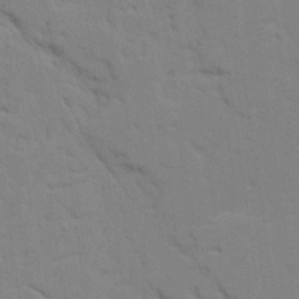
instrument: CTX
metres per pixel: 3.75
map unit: Ave
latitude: 23.8205
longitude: -130.6113
